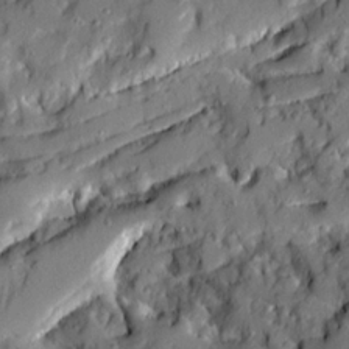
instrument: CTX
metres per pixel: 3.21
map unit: Ave
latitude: 19.8016
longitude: -129.1025
